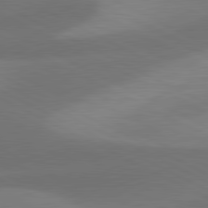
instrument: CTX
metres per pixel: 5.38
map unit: lApd
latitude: 81.1592
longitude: 127.1431
